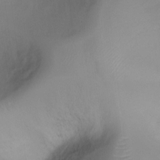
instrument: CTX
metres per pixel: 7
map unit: Ht
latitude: -4.9730
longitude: -27.8017
